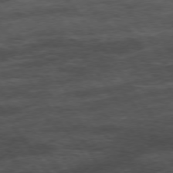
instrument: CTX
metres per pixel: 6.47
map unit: Hpe
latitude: 73.9906
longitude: -143.0648
